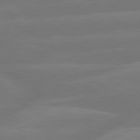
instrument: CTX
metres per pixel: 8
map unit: lApd
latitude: 79.9528
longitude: -148.9325
